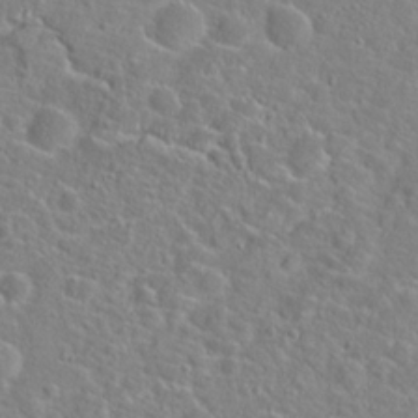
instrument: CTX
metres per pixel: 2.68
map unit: Hto
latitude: 21.5749
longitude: -44.9325
